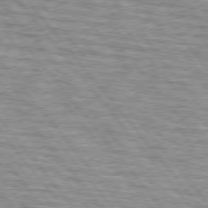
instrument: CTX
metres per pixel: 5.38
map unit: lApd
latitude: 75.8017
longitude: -81.7072
